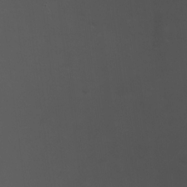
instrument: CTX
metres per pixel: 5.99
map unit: HNhu
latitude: 10.8191
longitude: 22.2173
